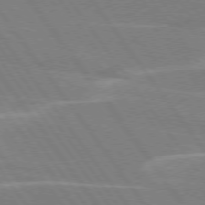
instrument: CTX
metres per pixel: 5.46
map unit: lApd
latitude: 74.9892
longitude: -66.9891
